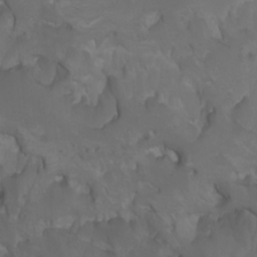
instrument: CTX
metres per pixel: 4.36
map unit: Htu
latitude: -7.4265
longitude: -64.6113
